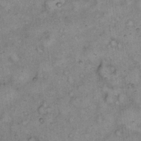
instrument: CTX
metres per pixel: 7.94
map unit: eHh
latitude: 14.4790
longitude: -64.3467
